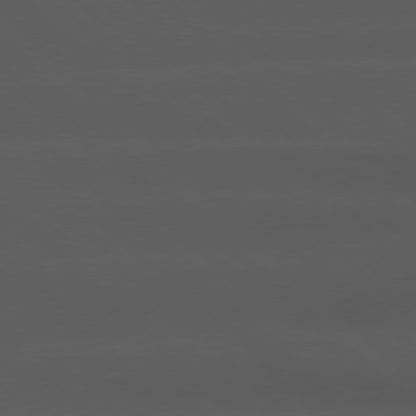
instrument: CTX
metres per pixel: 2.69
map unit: Hpe
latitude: 77.8394
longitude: -170.0444
